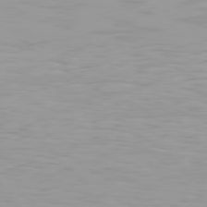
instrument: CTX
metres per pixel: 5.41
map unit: Hpe
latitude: 77.4615
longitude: -140.3845
